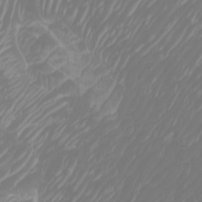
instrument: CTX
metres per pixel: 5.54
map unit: Htu
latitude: -6.1039
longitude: -74.5735
